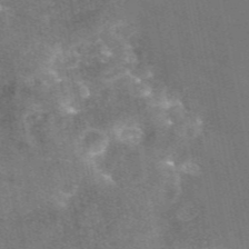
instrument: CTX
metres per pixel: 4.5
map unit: eAb
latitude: 46.5357
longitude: 120.9352
